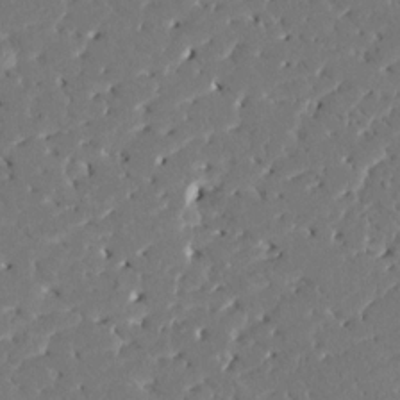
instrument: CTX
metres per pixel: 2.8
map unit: HNhu
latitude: 7.3860
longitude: -5.7450
